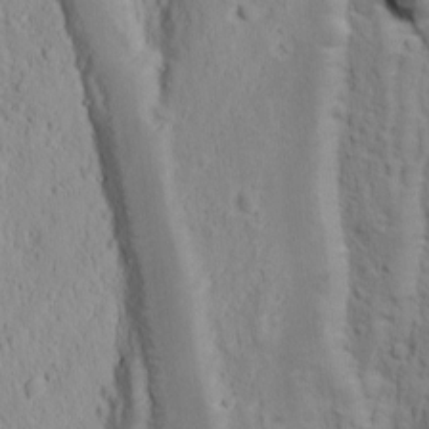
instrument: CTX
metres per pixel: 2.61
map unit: Ave
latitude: 11.2537
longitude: -103.9150
